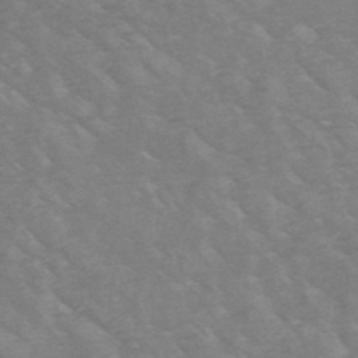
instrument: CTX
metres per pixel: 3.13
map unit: HNb
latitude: -49.5777
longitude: -47.4994
